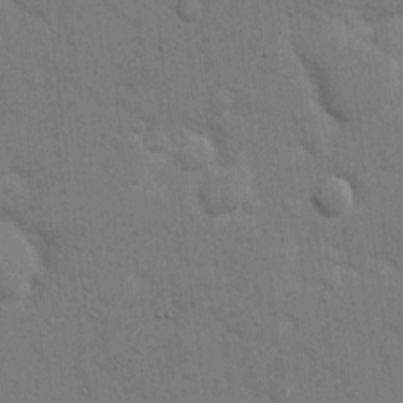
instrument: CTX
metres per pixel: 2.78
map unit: eHh
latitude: 11.2537
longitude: -67.1970
